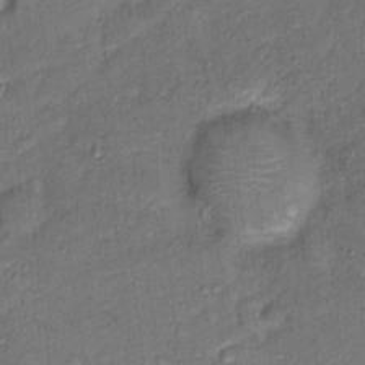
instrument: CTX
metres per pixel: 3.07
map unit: Hto
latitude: 15.2537
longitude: -31.1592
